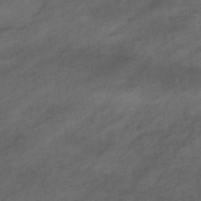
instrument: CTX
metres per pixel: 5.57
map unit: eHb
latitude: -43.4076
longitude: 85.7288
